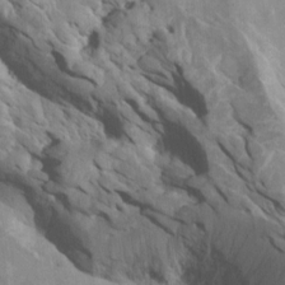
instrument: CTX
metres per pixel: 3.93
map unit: Htu
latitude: 2.8002
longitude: 142.5762
